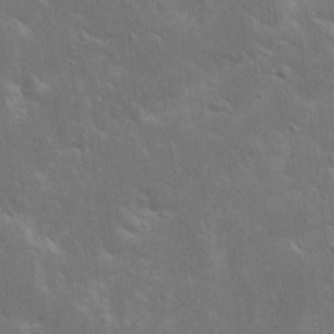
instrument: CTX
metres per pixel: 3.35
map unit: Ave
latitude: 15.6694
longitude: -138.7435
